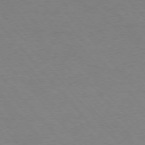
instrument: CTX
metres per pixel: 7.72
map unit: Ap
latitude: -76.4251
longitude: -88.2523
